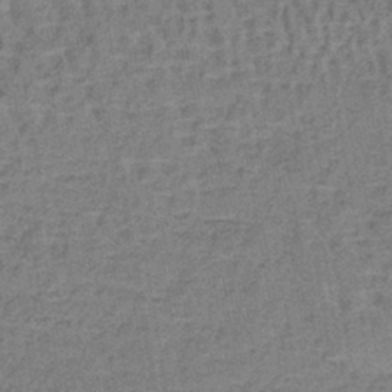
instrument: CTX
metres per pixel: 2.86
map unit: lHb
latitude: -40.3495
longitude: 59.5588
